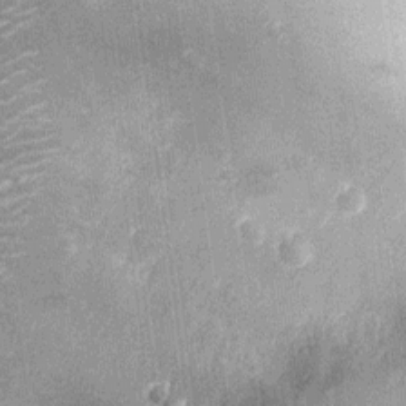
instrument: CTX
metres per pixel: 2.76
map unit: Ht
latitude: -12.5007
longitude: -21.5371
